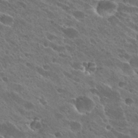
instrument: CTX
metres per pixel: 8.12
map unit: Hto
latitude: 27.3671
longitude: -41.9150
